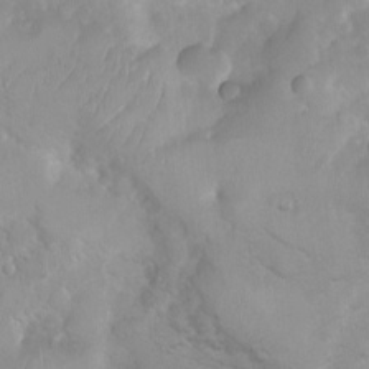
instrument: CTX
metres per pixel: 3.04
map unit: Ht
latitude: 3.6883
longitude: -27.3860
